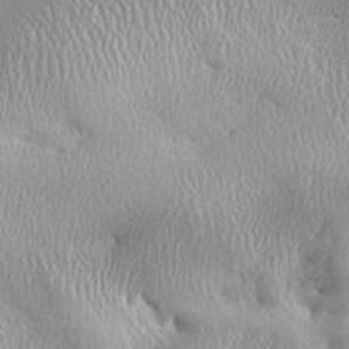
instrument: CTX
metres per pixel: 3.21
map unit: Aa
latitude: 33.0458
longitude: -141.2348
